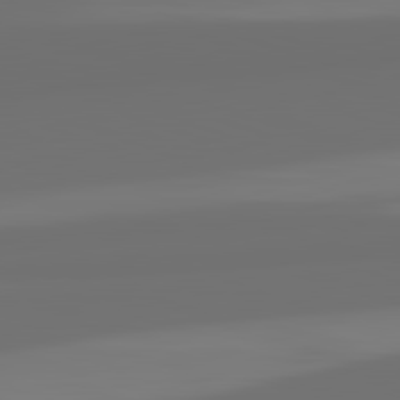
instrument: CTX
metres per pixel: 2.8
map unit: lApd
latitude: 82.5734
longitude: 162.5196
